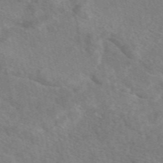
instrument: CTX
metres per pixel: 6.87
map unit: eAb
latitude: 49.2537
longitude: 118.0283
